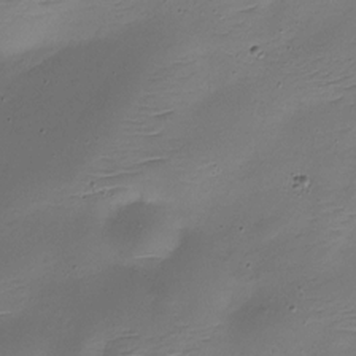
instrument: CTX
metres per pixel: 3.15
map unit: Nhe
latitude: -19.1809
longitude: 145.2754
